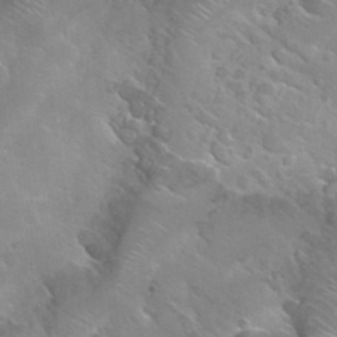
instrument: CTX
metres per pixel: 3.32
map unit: Hto
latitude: 28.3089
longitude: -40.3089
